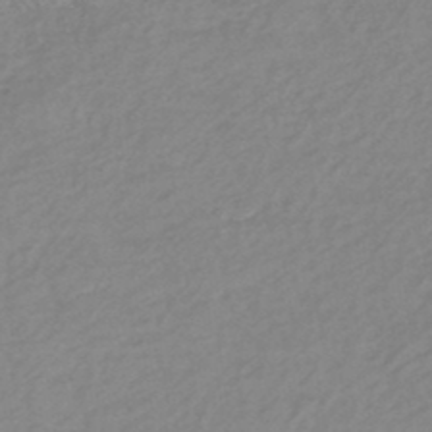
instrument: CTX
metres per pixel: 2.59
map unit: eHb
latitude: -44.1228
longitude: 89.5210
